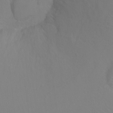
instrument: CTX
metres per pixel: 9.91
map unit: Ht
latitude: -8.4440
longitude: -37.6694
